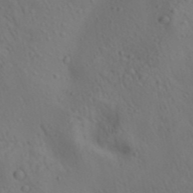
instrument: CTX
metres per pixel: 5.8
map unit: lAa
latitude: 22.5357
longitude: -138.3845
